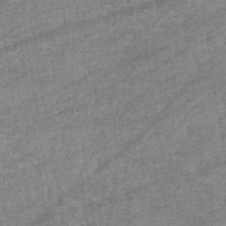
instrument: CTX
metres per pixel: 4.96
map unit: eHb
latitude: -33.8801
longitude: 70.8786
